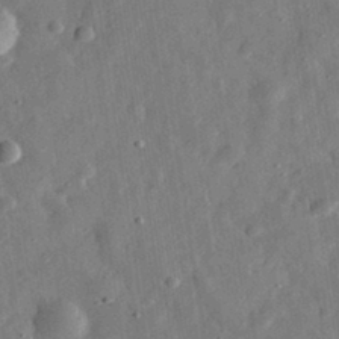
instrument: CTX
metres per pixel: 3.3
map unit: eHh
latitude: 31.7639
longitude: -77.1781
